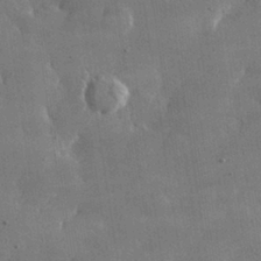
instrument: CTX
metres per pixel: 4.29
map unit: lHvf
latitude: 31.2537
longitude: -92.5168
